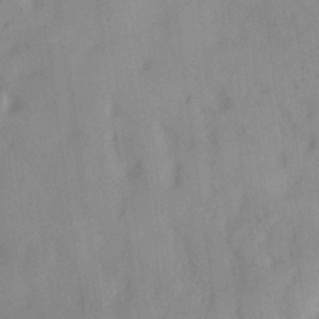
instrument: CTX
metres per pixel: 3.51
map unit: lHvf
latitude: 24.6868
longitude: 140.6896
